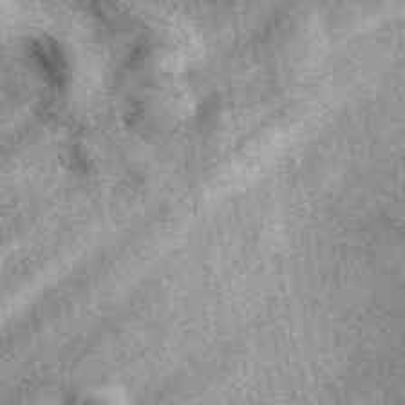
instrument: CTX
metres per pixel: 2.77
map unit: eAb
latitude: 39.7450
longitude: 109.7289
